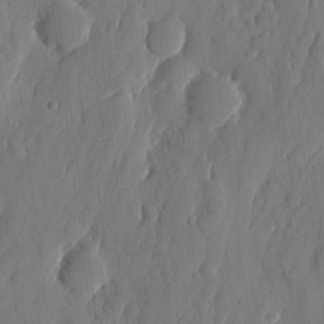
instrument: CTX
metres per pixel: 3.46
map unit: eHh
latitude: 7.0836
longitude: -73.6883
